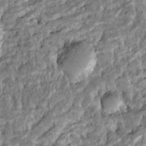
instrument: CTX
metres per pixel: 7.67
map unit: Htu
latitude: -8.0094
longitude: 145.6344
